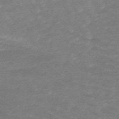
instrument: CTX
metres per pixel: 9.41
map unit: lHb
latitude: -48.2929
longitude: 83.2376
